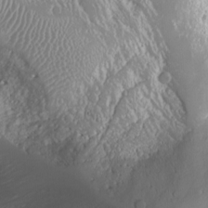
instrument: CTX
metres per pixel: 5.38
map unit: Nhu
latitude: -9.8044
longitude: -69.4048
